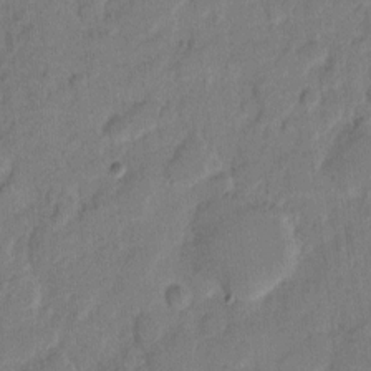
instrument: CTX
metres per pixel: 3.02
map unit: eHh
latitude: 8.3467
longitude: -64.3467
